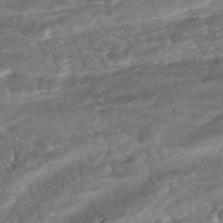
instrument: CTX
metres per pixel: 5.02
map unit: ANa
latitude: -42.1605
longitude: 109.1809
